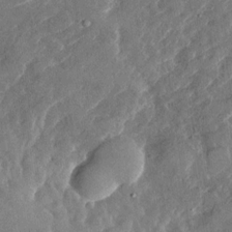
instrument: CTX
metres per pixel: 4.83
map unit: Nhu
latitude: -29.5588
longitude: -72.5924
